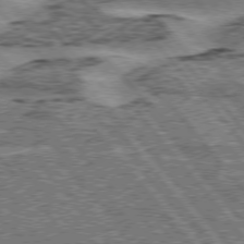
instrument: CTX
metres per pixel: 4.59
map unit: lApd
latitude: 75.7261
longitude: -77.5749
